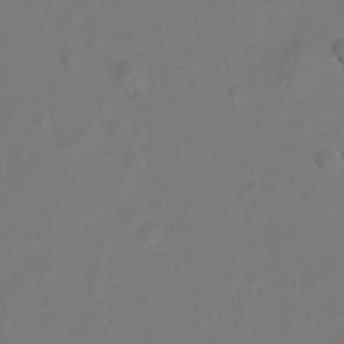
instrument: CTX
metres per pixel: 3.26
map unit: Hto
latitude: 5.9528
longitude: -31.2159
